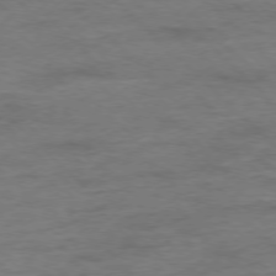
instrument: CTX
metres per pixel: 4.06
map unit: Ap
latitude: -77.7100
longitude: -88.8380
